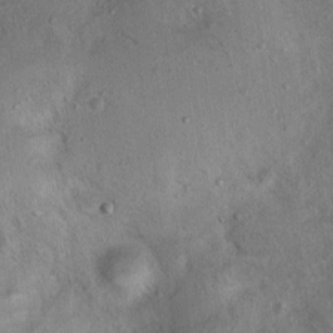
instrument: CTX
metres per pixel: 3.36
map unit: Nhu
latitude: 12.3656
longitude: -27.2726
